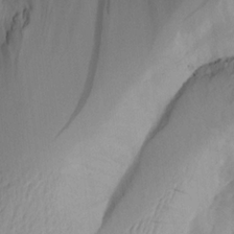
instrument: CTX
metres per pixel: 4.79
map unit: Aa
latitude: 20.7247
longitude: -144.8569
